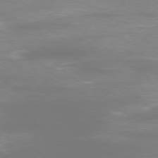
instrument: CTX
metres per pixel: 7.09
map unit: Ap
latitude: -78.2172
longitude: -93.6127
